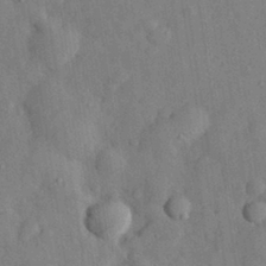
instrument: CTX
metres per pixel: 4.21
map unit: eHh
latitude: 30.1200
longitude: -77.6316
